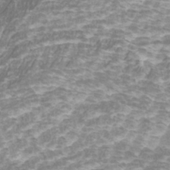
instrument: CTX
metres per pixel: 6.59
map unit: Htu
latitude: -10.2928
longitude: -73.9339
